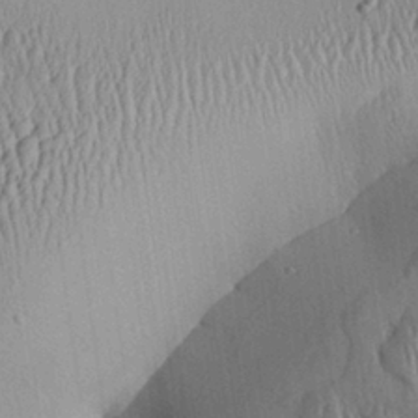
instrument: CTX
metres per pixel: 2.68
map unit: Aa
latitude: 28.2144
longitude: -135.9906
